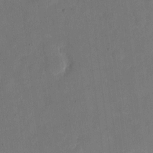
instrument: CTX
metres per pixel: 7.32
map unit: eHh
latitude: 4.9325
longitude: -66.4223
